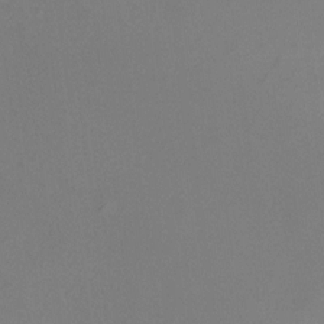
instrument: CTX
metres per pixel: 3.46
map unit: HNhu
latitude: 6.3467
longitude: 8.1984
